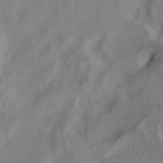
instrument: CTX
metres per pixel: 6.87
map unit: eAb
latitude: 41.2914
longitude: 104.5196
